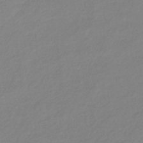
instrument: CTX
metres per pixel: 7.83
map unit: eHb
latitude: -40.4251
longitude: 81.4644
